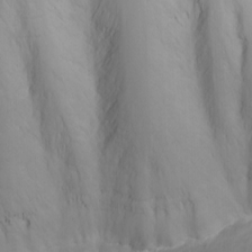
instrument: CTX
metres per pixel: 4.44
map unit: Nhu
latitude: -7.6722
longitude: -69.0836
